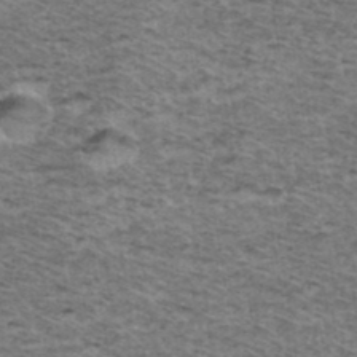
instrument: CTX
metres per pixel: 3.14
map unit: Hto
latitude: 37.3104
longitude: -46.6869
